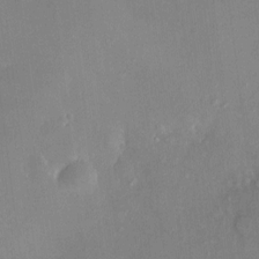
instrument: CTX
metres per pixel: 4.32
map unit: HNhu
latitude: 7.5371
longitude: 4.9163
